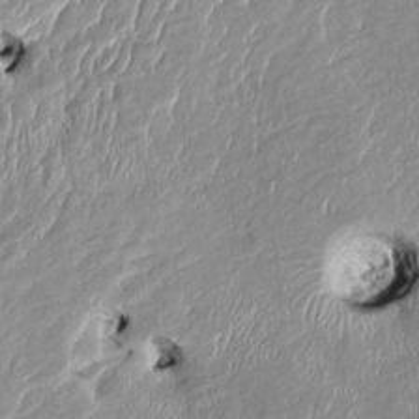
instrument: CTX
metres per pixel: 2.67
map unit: HNhu
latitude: 3.4048
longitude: -4.8569
